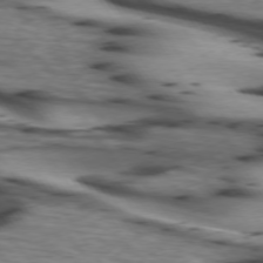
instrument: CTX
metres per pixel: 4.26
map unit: lApd
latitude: 75.0458
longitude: -64.3656
